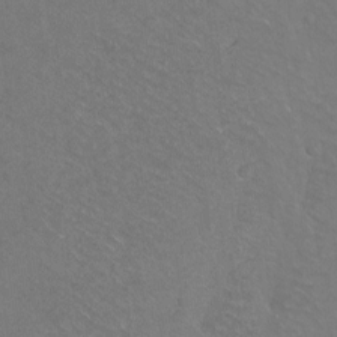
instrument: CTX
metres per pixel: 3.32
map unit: Hto
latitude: -4.5196
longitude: -35.7449
